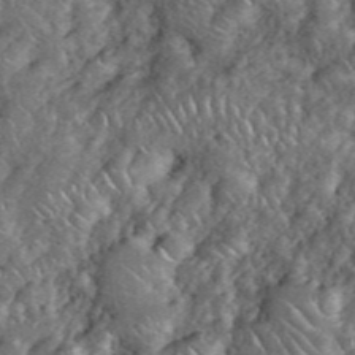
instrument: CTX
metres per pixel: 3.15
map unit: eHh
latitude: 38.2333
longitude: -58.9325
